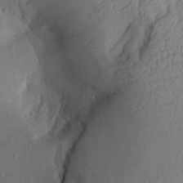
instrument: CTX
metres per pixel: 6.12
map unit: Aa
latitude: 26.7057
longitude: -133.4993
